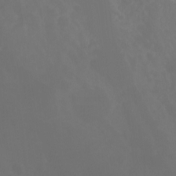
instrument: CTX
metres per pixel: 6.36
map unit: Nhu
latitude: -13.5210
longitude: -70.5357
